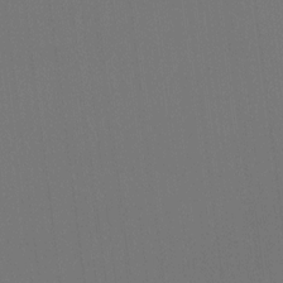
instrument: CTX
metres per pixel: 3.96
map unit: Ht
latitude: -8.5385
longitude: -38.8758
